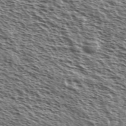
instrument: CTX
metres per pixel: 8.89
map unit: Ave
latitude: 38.0822
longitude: -110.6869
